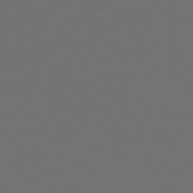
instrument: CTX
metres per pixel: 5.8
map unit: Hpe
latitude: 77.5560
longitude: -168.4979
